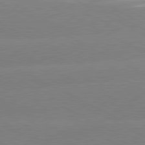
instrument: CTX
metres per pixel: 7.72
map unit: lApd
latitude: 80.6679
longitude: -154.4790
